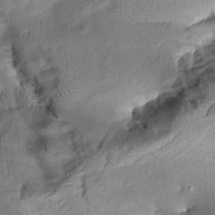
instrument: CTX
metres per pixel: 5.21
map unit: Aa
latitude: 9.7450
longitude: -142.8002
